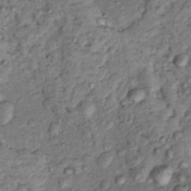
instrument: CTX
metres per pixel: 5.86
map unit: Hto
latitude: 14.5357
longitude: -30.1578
